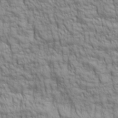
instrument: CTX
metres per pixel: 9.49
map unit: lAa
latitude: 6.4223
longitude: -115.6315
